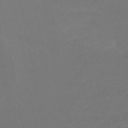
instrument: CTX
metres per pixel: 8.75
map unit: HNhu
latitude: -45.8233
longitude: 93.5588
